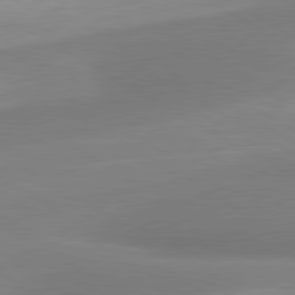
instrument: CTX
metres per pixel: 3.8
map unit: lApd
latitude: 80.3467
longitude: 177.2376
